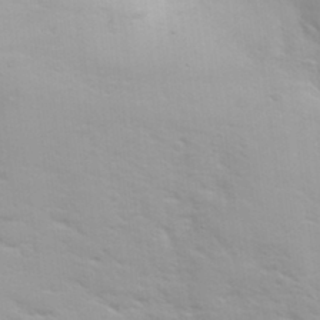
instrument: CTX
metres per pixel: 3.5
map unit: eHh
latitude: 31.8395
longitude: -61.6127
